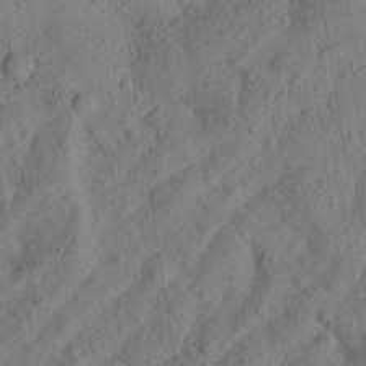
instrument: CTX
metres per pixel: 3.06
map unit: Aa
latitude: 23.4426
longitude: -143.0081
